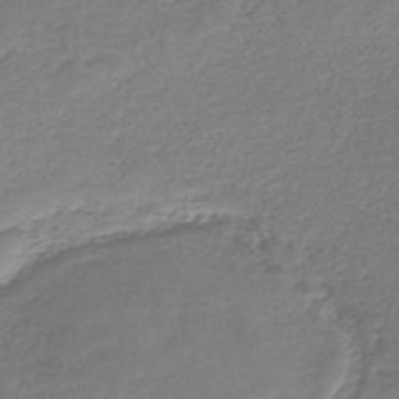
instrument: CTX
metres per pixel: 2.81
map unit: lHb
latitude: -45.0675
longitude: 59.1242
